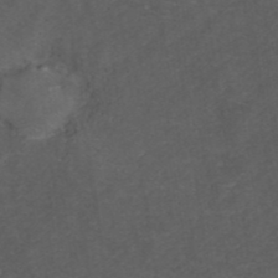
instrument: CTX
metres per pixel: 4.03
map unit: ANa
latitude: 39.0836
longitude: 23.2943
